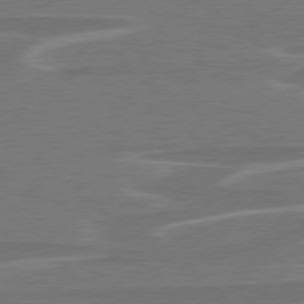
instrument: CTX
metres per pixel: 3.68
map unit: lApd
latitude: 79.2537
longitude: -93.4993
